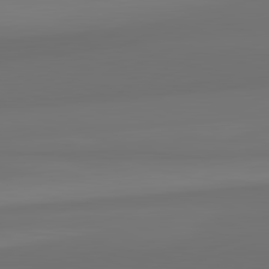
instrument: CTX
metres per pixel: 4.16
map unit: lApd
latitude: 82.1577
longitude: -173.1025
